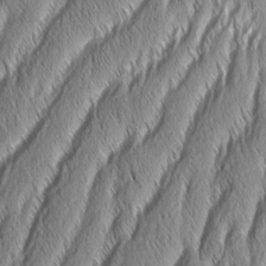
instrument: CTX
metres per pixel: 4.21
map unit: Aa
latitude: 7.3293
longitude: -130.6491
